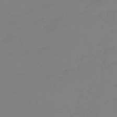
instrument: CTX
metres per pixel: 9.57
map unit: HNb
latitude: -45.9556
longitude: 54.5196
